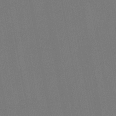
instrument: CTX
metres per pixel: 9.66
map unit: lHb
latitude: -47.5021
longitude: 71.7100
